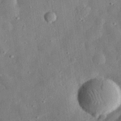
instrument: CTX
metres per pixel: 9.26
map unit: eHh
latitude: 31.4616
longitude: -76.7246
